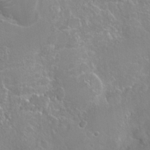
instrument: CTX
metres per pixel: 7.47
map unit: Hto
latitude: 23.0269
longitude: -40.4601
